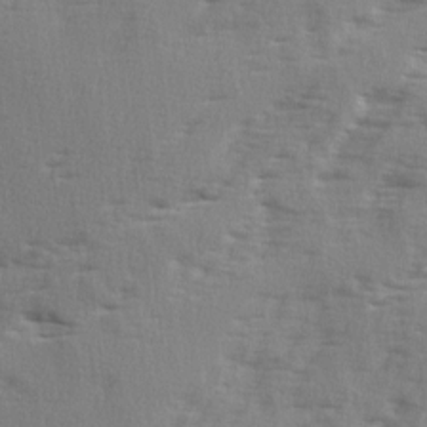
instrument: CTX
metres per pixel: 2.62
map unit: Ave
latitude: 2.1578
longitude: -110.8002
